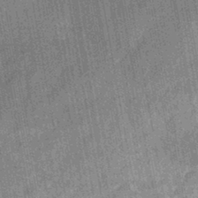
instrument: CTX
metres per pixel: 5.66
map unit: eHb
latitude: -44.2928
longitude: 88.0661
